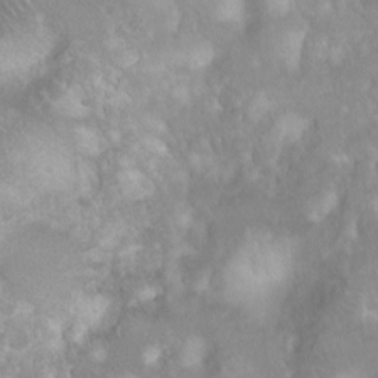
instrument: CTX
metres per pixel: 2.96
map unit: Nhu
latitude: 2.5923
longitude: -24.6868
